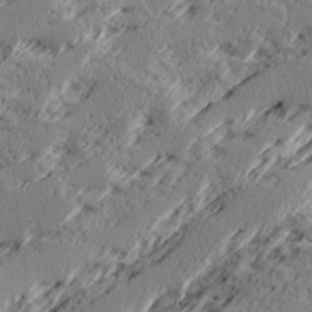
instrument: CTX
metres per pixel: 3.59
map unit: Ave
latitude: 16.4412
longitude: -137.9717
